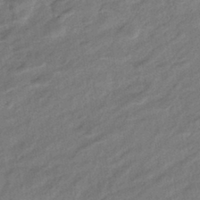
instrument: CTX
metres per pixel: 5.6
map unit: eHb
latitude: -42.2550
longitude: 84.1416
